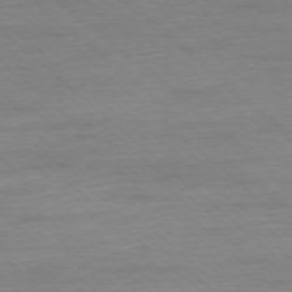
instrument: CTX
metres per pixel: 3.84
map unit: Ap
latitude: -78.1605
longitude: -97.6883
